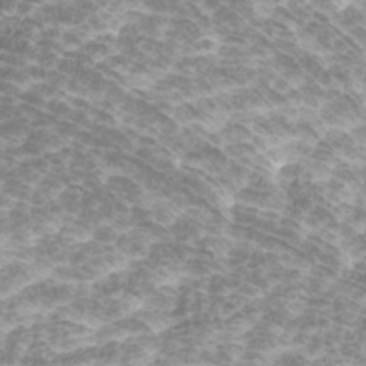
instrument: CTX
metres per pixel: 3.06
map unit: Htu
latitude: -10.2739
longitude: -73.9150
